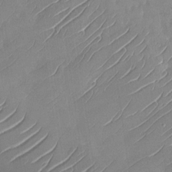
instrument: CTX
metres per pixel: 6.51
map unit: Nhu
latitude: -29.4266
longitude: -72.8191
